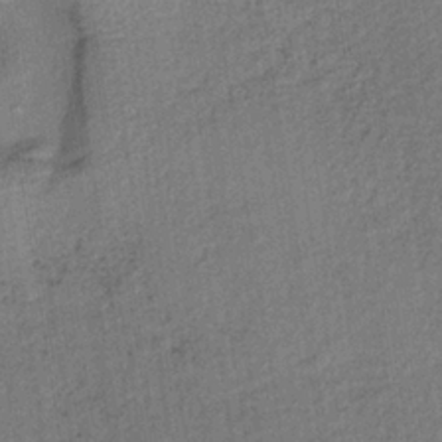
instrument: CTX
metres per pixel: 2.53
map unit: lHb
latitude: -34.9353
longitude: 62.8408
